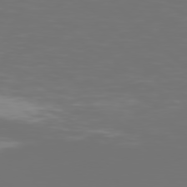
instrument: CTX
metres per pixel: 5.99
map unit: Hpe
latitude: 76.7813
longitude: -165.0269
